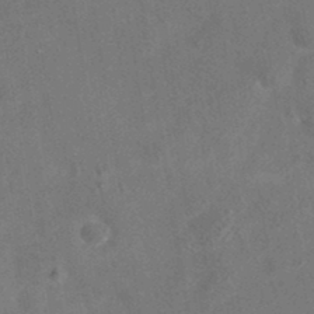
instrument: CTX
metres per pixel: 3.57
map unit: eAb
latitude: 35.4237
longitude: 111.1620
